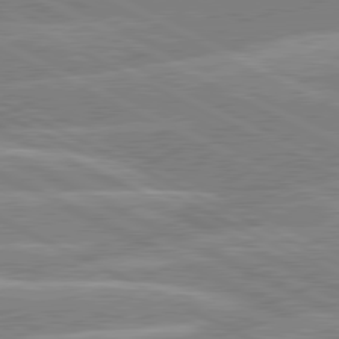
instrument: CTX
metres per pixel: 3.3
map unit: lApd
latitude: 80.6113
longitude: -125.6316
